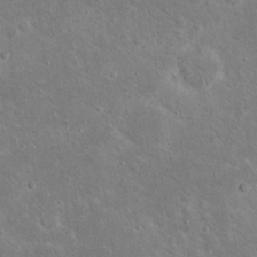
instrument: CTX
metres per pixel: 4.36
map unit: Nhu
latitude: 23.4804
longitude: -71.6505
